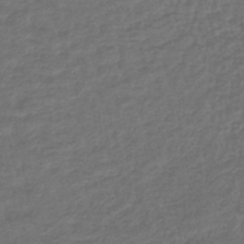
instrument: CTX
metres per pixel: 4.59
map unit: lHb
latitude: -43.5210
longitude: 71.9367
